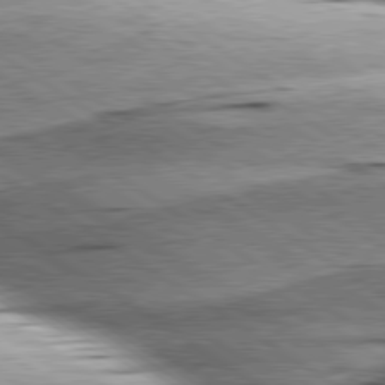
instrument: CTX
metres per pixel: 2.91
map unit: lApd
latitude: 79.7828
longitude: -155.4993
